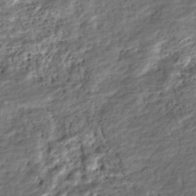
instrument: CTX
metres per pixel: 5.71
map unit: Nhe
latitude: -46.1039
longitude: 153.2376
